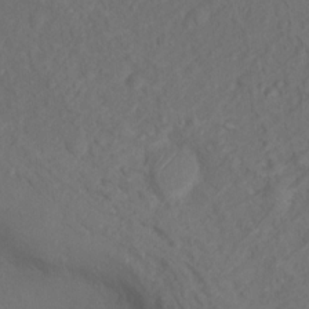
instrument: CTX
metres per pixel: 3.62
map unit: Nhu
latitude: 12.1578
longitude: -28.1389
